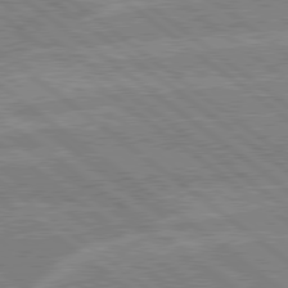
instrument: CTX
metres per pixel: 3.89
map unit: lApd
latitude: 79.0648
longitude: -160.4979
